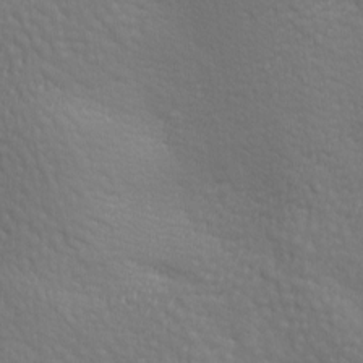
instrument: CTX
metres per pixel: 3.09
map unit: lAa
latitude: -8.1606
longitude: -125.7449
